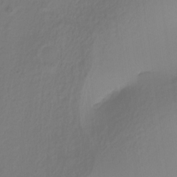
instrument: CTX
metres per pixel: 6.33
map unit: HNhu
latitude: -26.7652
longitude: 73.8044
